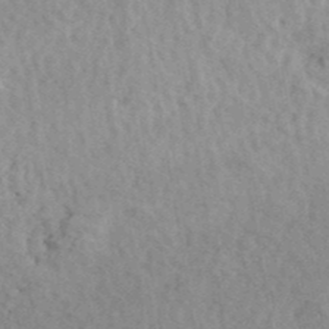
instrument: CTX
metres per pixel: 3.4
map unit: ANa
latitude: 41.1214
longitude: -86.2333
